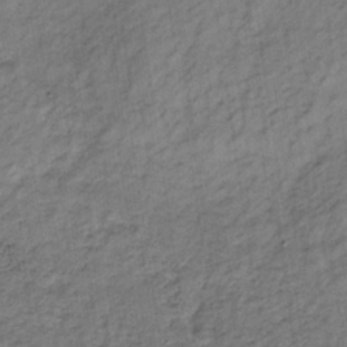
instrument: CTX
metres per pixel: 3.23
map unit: lHb
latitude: -33.5399
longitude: 65.5777
